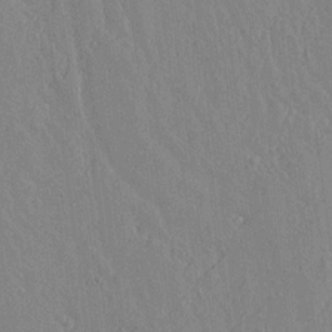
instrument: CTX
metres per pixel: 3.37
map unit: lAvf
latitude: 14.6680
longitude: -125.5371
